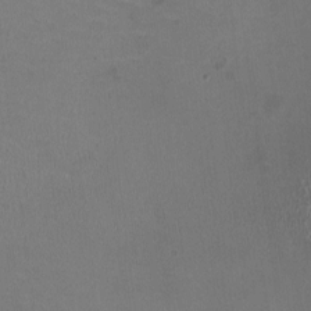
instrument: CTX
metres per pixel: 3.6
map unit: HNhu
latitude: -2.1038
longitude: -2.1011
